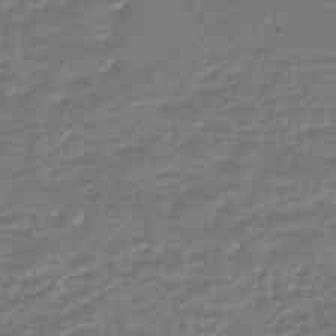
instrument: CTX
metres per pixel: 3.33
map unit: HNhu
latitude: -46.6329
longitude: 96.5952
